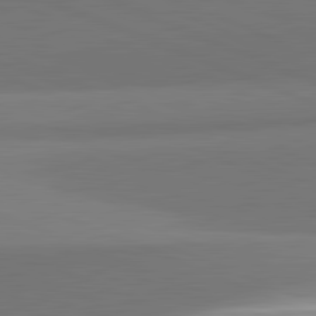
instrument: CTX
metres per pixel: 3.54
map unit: lApd
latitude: 82.0444
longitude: 150.1606
